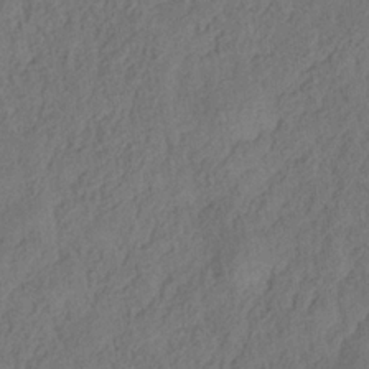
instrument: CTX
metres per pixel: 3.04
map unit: Hve
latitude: -33.6722
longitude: 92.2362
